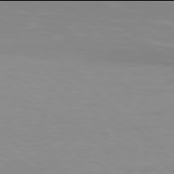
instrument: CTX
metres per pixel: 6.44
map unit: Hpe
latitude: 77.9906
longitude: -132.4223
